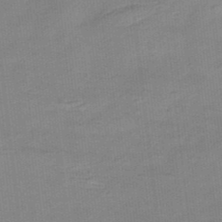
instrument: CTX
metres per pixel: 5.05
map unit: eHb
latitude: -35.3132
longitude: 79.5588
